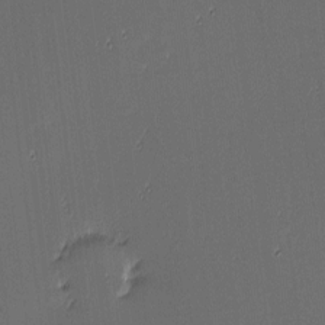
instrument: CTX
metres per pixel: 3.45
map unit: eHh
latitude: -3.9367
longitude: -82.9702
